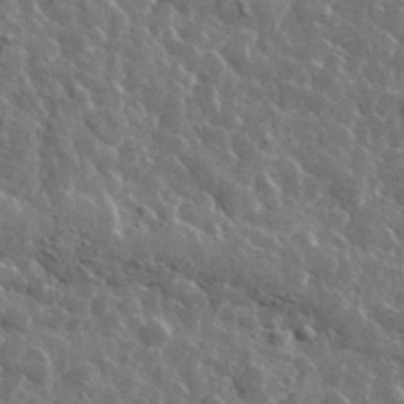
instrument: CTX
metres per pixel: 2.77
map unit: lHvf
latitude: 36.7813
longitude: -89.0648
